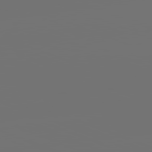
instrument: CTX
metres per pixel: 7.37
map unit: lApd
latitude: 81.9339
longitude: -160.2333
